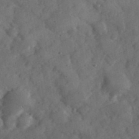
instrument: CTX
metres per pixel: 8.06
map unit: eHh
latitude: 37.4049
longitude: -67.8961
